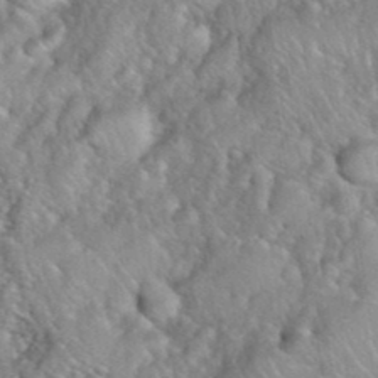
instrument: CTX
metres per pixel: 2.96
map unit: eHh
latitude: 39.7638
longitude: -58.9892
